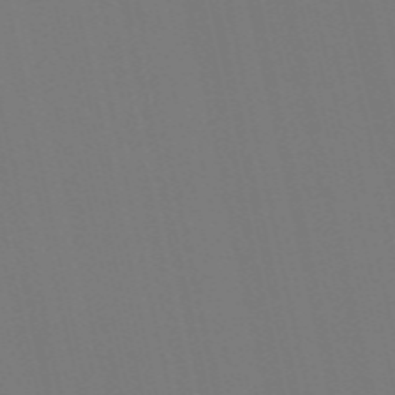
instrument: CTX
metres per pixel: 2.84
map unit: Nve
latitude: -58.4440
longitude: 60.8597
